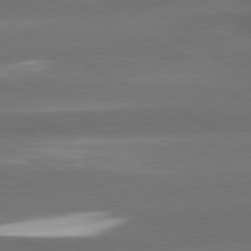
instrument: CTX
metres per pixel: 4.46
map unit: lApd
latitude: 80.9892
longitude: -147.1404
